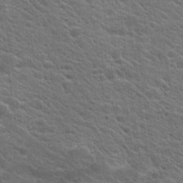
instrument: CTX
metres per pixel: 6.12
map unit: Hto
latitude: 19.9717
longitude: -37.7828
